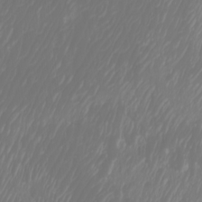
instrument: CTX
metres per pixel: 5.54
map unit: Htu
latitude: -6.4629
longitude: -74.3656
